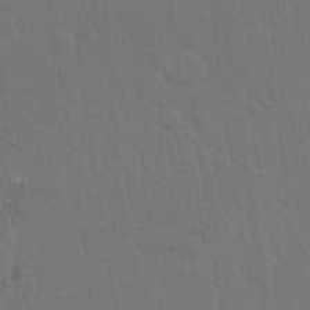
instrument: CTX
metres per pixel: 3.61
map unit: Nhu
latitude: 28.6301
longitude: -64.7246
